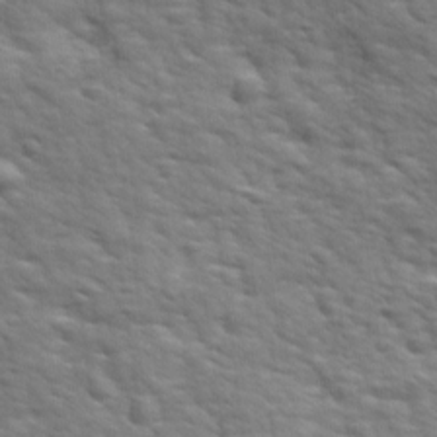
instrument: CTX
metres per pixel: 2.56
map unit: Ave
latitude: 18.1766
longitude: -132.3089
